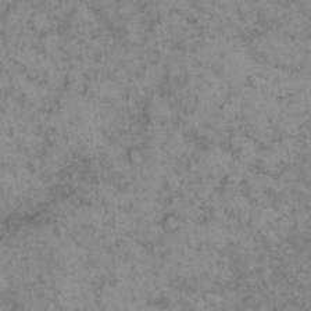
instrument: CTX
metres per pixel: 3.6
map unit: eHh
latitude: 13.4049
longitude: -64.0255
